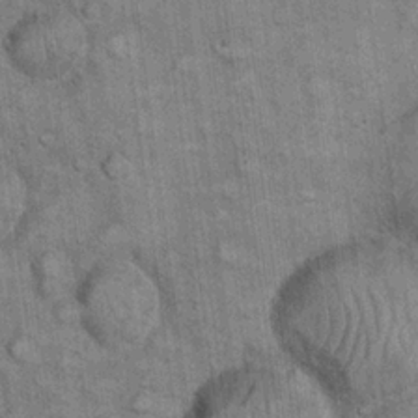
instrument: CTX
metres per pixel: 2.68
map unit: eHh
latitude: 22.4034
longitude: -60.6301
